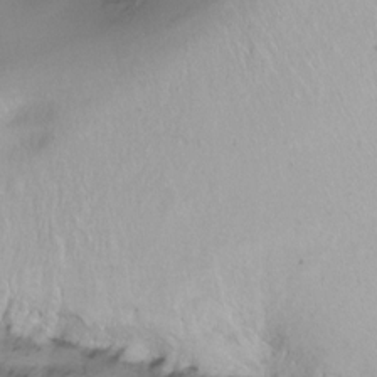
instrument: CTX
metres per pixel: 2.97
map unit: Ht
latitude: -14.9920
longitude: -42.5357
